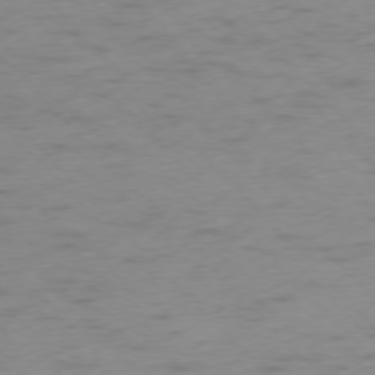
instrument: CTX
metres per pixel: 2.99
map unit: Ap
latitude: -76.6707
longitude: -65.4237
